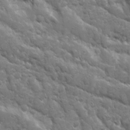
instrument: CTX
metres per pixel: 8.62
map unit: Ave
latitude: 10.5357
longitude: -103.5560
